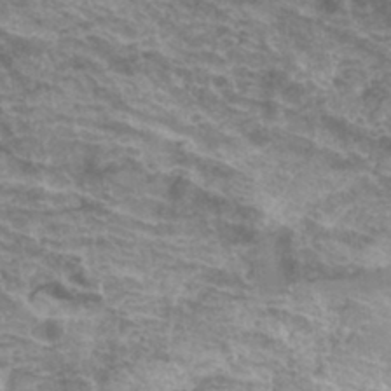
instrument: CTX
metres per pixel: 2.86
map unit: Hto
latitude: 34.1011
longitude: -43.0459
